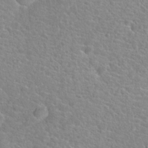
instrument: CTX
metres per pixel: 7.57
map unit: Hto
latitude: 20.4034
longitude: -39.2726
